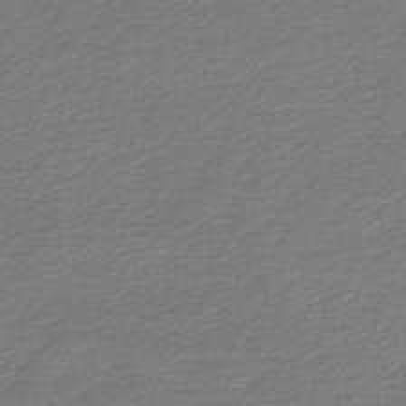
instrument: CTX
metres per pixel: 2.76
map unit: lHb
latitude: -45.7667
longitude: 57.5021
